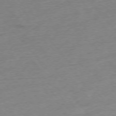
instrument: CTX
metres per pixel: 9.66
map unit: Hpe
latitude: -76.2173
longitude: -11.8395
